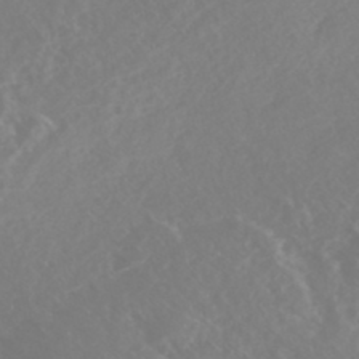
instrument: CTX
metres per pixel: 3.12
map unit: Nhe
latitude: -46.8786
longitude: -171.2348
